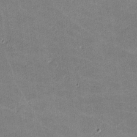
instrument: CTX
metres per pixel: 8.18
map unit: lHvf
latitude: -11.5588
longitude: -103.8394
